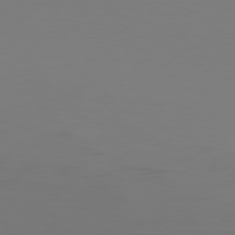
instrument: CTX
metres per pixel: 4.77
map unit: Hpe
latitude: 76.7624
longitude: -131.3482
